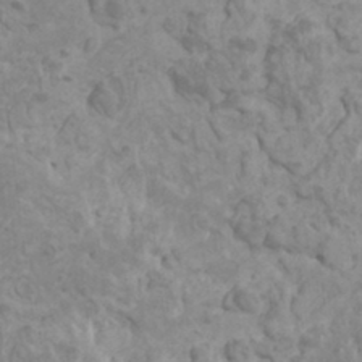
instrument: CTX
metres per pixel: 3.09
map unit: HNhu
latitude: -0.2173
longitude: 1.8990
